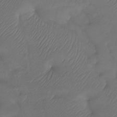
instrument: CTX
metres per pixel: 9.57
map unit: Htu
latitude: -14.2173
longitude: -47.1215
